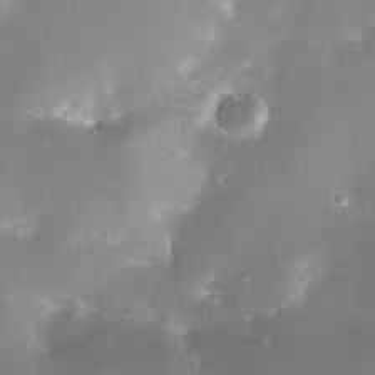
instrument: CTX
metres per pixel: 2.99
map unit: Nhe
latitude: -32.5763
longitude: -116.3089
